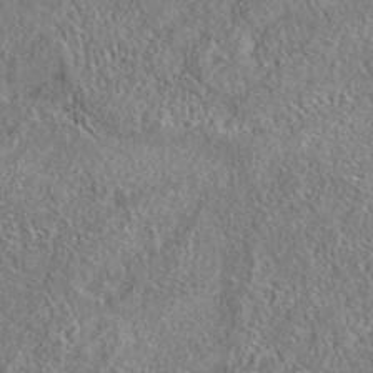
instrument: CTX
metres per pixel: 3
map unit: eAb
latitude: 35.7071
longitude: 111.8233
